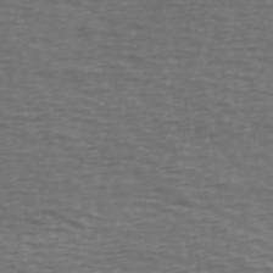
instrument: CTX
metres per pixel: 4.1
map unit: Ave
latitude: 39.7450
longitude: -113.1403
